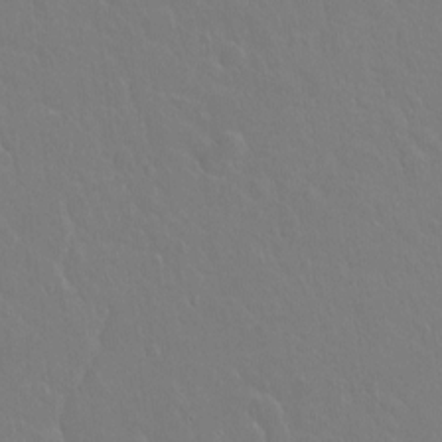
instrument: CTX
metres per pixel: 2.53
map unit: Hto
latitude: -3.6154
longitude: -35.4426
